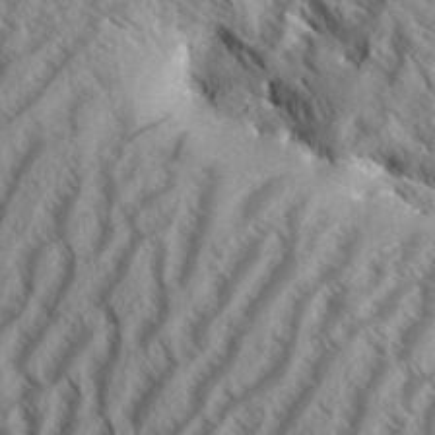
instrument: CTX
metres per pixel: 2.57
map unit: Aa
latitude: 33.3671
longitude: -137.6316
